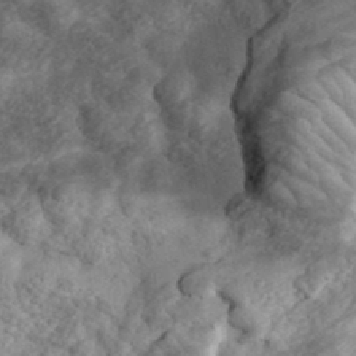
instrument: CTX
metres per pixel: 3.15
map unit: eHh
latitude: 36.2145
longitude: -79.5182
